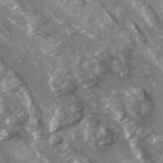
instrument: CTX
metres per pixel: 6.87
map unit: Ave
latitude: 15.0459
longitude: -131.2537
